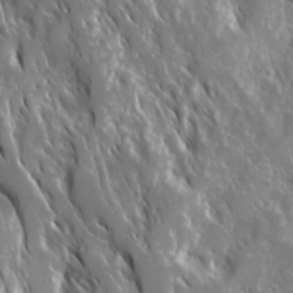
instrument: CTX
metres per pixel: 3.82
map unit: Ave
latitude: 15.1593
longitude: -132.7057
